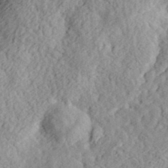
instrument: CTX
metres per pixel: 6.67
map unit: eHh
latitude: 36.2145
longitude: -78.8002
